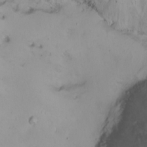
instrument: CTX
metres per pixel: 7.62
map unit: Ht
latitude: 1.6316
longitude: -36.4790
